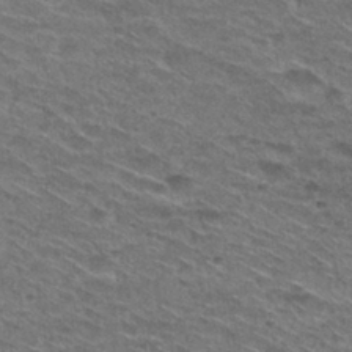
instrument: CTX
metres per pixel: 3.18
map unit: Hto
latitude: 29.6505
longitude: -47.0648
